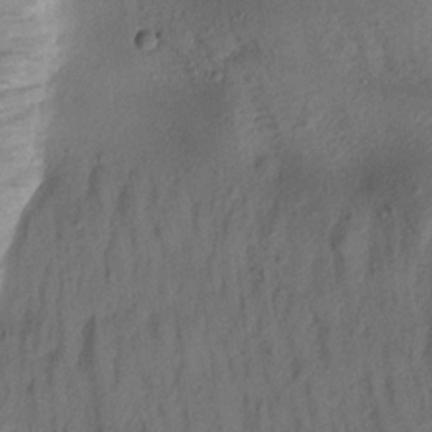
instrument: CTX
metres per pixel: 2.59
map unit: Aa
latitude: 16.5735
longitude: -146.6491
